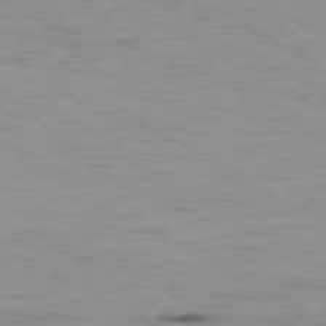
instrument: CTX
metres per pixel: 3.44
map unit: Ap
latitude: -80.1795
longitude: -91.7450
